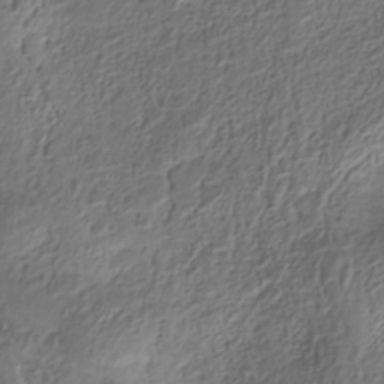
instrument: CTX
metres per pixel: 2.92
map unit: Nhe
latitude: -36.6329
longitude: -178.7058
